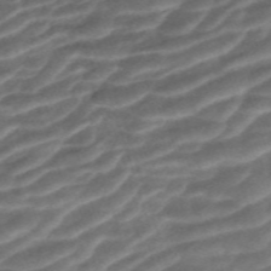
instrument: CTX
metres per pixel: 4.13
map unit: ANa
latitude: -41.8233
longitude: 104.2739
